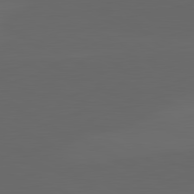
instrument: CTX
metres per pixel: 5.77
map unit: lApd
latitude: 82.0633
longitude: 129.8611
